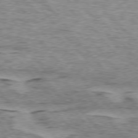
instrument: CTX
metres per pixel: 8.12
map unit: lApd
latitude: 75.4049
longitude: -77.4426
